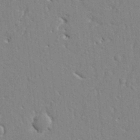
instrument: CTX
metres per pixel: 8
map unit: Ht
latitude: 8.4601
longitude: -76.7246
